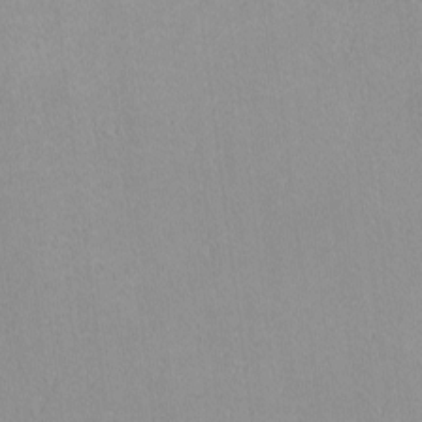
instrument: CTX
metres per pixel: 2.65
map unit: lHvf
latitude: -12.5196
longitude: -105.0648
